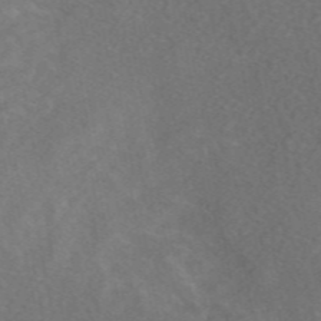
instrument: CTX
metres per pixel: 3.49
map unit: eAb
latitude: 48.1389
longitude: 118.9731
